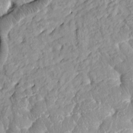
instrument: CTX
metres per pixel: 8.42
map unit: Htu
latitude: 1.3481
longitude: 177.7100
